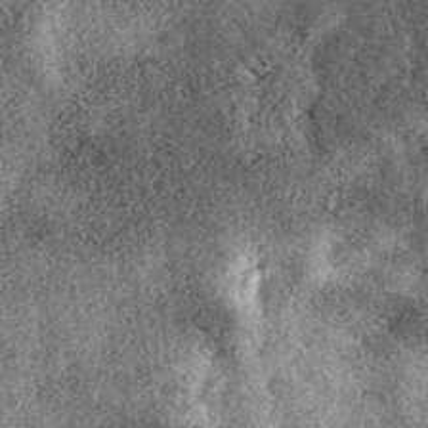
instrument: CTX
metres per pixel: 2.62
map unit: eAb
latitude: 39.5938
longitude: 106.7274
